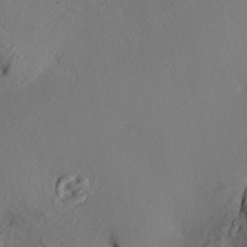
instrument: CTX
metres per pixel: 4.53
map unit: HNhu
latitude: 10.4979
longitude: 23.6911
